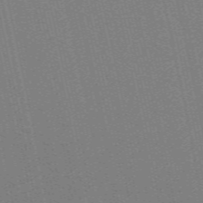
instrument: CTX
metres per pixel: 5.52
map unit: ANa
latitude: 51.5371
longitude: -70.7246
